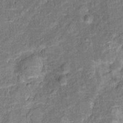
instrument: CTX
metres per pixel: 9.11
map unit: Ht
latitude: 10.1200
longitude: -39.0647
